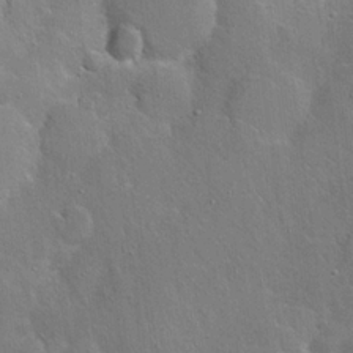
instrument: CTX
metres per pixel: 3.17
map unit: Hto
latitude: 19.9150
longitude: -49.3671
